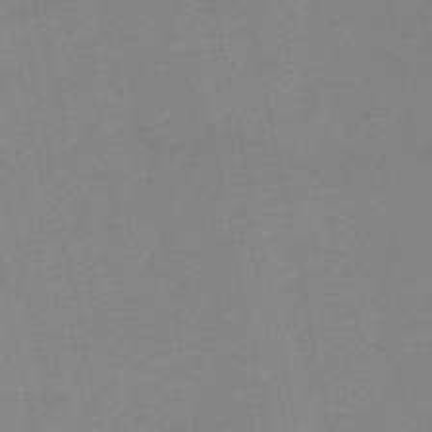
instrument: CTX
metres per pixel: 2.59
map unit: HNb
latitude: -50.3306
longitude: -42.4223
